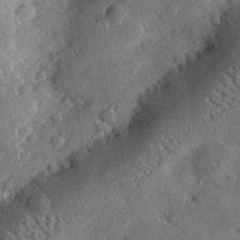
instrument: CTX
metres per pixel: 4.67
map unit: lHvf
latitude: 32.1956
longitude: -85.2159
